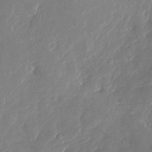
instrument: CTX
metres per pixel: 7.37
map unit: Nhu
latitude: -28.1984
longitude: -73.0270
